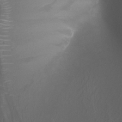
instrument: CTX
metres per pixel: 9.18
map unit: Nhu
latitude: -8.1795
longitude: -92.6679
